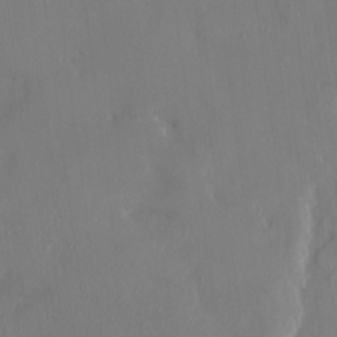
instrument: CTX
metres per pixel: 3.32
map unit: HNhu
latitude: 4.5924
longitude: -5.3859
